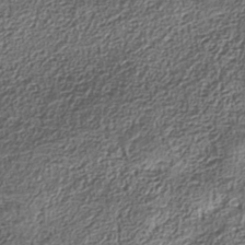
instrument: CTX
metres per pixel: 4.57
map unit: Nhe
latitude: -38.5385
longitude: -147.3671
